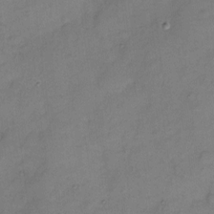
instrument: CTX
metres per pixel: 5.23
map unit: Hto
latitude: 5.9528
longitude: -62.4223
